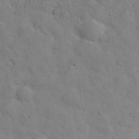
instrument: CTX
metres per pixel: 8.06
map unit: eHh
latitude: 30.1578
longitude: -69.9906
